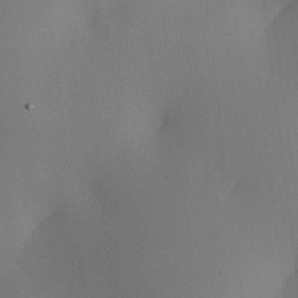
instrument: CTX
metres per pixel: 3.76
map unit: lAa
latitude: 4.6301
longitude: -112.1200
